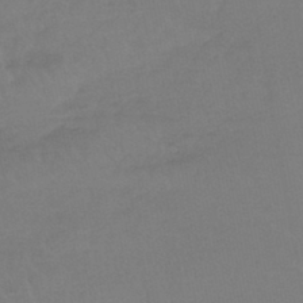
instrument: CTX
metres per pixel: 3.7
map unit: lHb
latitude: -45.1620
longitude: 68.2550
